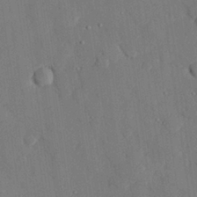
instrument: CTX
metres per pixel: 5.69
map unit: eHh
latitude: 27.9906
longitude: -80.4223
